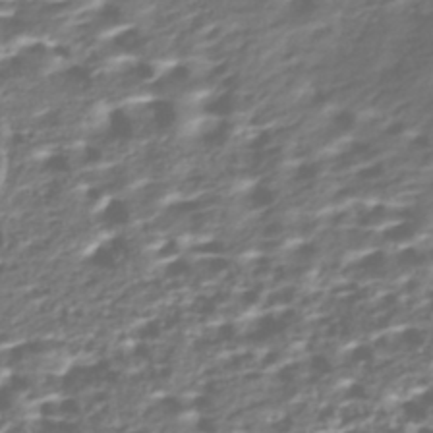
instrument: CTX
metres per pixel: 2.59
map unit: Nhe
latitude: -46.5573
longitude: -173.1214
